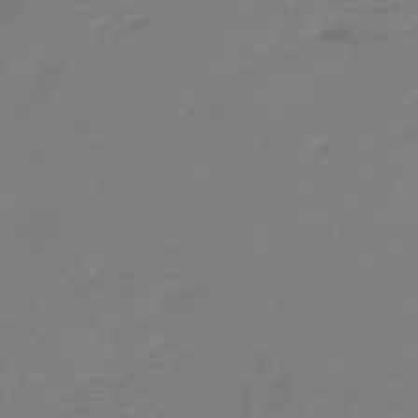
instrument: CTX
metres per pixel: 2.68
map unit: eHh
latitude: -51.4643
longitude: -24.9135
